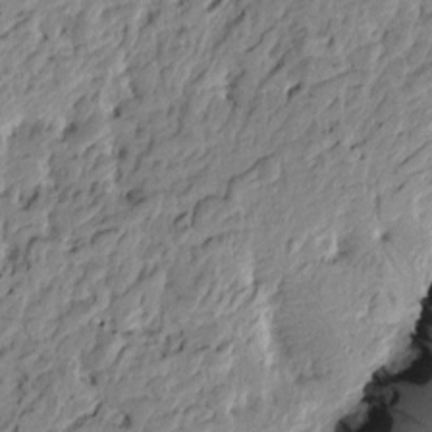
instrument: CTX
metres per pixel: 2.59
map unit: Htu
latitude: -4.5007
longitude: 179.1431
